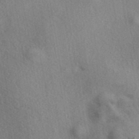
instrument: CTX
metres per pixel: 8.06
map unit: eAb
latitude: 39.3671
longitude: 112.2173
